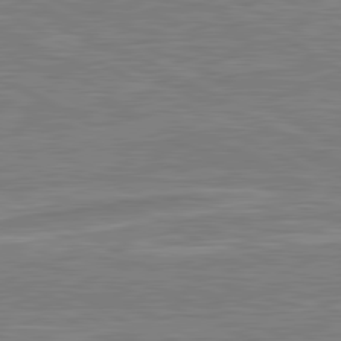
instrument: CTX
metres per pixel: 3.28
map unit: lApd
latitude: 80.8947
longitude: -173.2159
